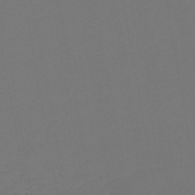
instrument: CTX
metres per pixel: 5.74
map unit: lHb
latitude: -44.6330
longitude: 68.3495
